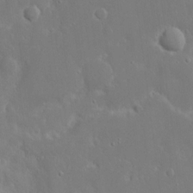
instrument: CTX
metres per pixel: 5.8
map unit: eHh
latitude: 15.4616
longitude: -71.6316
